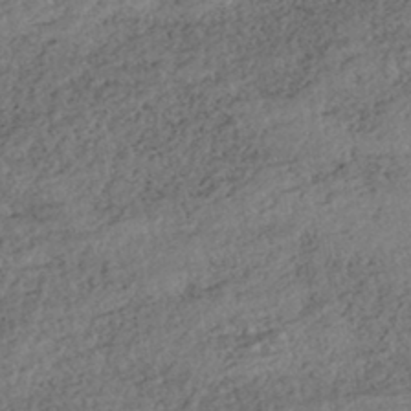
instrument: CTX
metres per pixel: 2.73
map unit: ANa
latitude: -43.4643
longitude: 108.2550
